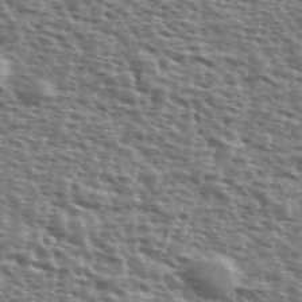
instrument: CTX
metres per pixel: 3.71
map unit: Ave
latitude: 39.4804
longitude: -112.0444
